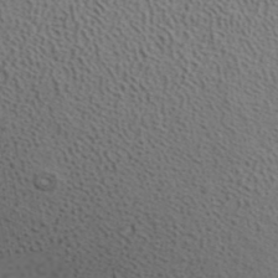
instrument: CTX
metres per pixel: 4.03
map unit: ANa
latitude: 39.1403
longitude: 24.7841
